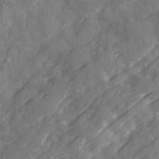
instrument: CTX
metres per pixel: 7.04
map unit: Ave
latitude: 19.5182
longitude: -131.2726
